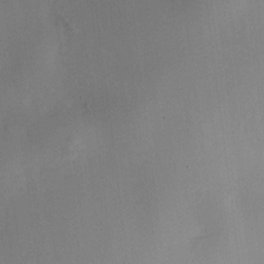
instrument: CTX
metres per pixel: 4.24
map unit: HNhu
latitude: 9.8583
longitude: 16.2929
